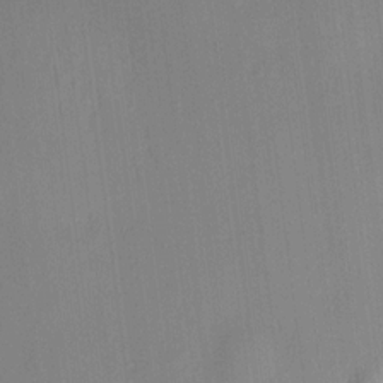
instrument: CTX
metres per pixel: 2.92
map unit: HNhu
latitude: 13.8206
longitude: 12.4629
